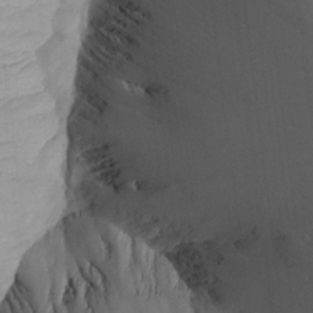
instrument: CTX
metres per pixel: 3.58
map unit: Aa
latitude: 20.5168
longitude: -144.8947
